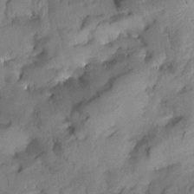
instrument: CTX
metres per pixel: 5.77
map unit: Aa
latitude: 8.6491
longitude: -142.6869
